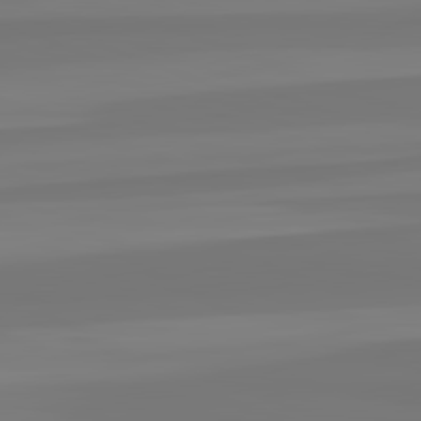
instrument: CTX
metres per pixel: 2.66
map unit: lApd
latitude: 82.5923
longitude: -176.5734
